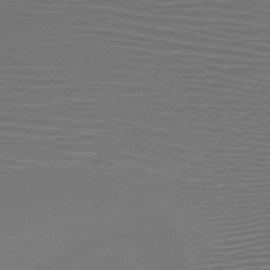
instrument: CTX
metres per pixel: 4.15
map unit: HNb
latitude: -47.5021
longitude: -41.6315
